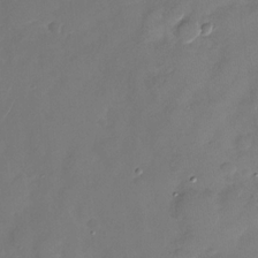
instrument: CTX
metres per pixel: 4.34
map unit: Nhu
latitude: -28.0472
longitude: -65.3482
